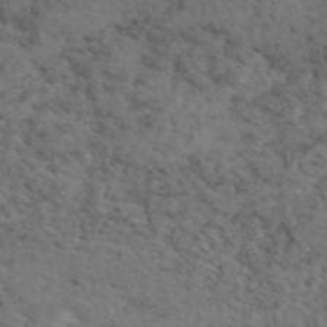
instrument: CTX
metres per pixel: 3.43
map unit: eAb
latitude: 46.4223
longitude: 118.2928
